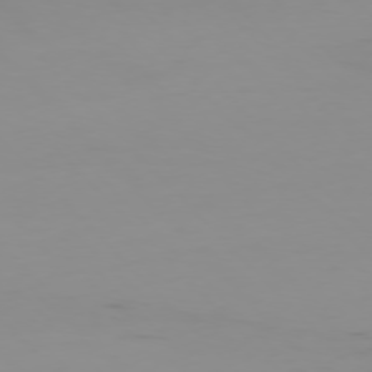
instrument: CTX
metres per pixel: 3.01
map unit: Ap
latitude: -77.0109
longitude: -65.8016
